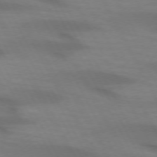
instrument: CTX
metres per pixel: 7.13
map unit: lApd
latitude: 72.2901
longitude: -48.9325
